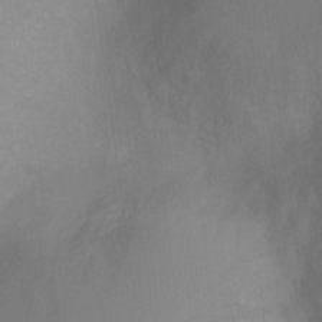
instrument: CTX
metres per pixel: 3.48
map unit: Ht
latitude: -4.1605
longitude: -27.9150
